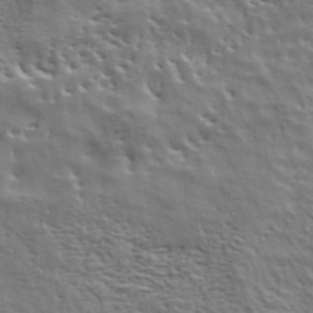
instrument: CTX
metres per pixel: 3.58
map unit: ANa
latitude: 41.4426
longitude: 49.9367
